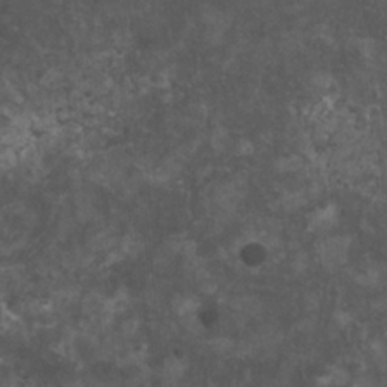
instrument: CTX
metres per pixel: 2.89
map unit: HNhu
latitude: 1.6882
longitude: 4.0472
